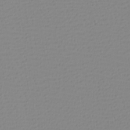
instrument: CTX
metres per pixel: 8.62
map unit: eHh
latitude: -4.0472
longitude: -86.3278
